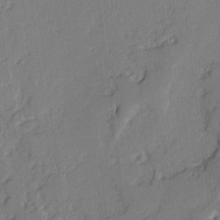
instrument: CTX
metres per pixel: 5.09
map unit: lAvf
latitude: -3.1809
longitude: -107.8772
